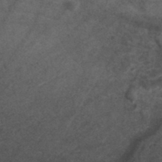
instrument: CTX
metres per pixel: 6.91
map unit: ANa
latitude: 39.2348
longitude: 29.1620
